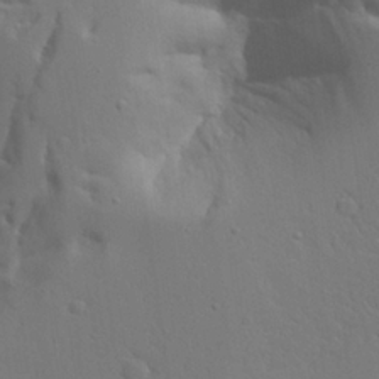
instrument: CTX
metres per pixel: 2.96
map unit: Aa
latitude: 22.0255
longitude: -124.3278
